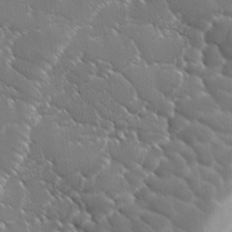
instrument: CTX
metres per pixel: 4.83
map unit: Ave
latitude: 1.6882
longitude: -113.7827
